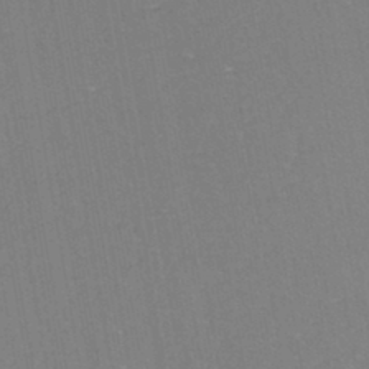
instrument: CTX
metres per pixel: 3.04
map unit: eHh
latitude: -44.8975
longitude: -28.8569
